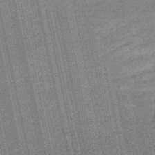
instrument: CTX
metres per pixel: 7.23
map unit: HNb
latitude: -51.5966
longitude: -49.6883
